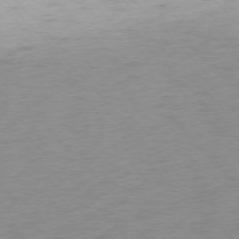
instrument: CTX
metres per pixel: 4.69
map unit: Ap
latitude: -76.9542
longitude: -63.9339
